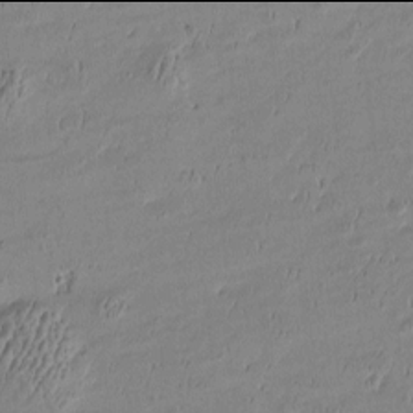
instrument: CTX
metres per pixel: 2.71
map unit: Htu
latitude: -6.0094
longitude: 176.5385
